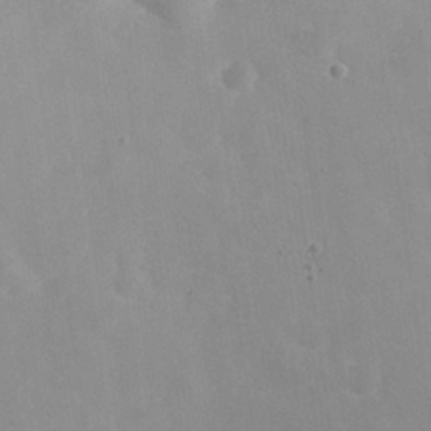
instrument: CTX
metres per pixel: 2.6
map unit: eHh
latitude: 26.1389
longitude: -65.6883
